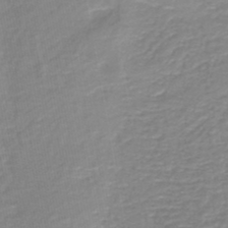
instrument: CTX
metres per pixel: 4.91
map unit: HNb
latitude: -46.3873
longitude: 52.3873
